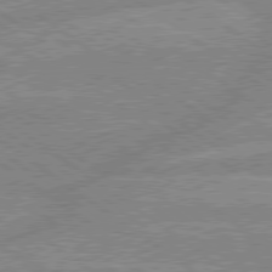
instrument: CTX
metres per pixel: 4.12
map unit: lApd
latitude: 79.1403
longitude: -157.3292
